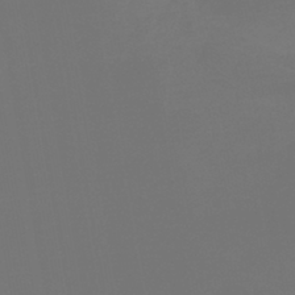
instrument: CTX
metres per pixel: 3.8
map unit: lHb
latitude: -43.8233
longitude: 64.0094
